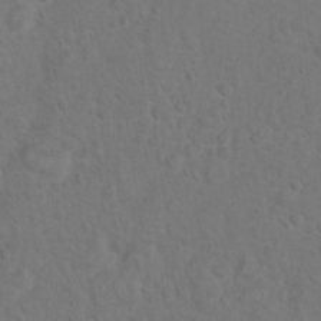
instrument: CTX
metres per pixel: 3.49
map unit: Hto
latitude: 10.6113
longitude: -35.9528
